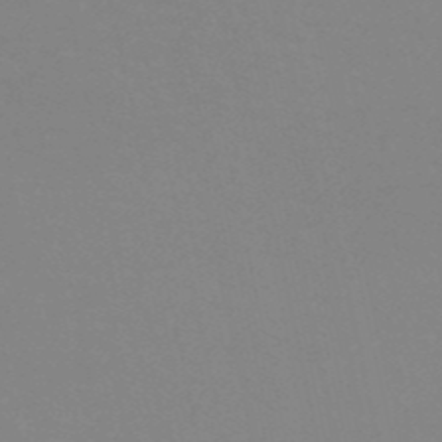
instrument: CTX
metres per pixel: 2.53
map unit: eHh
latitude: -53.4076
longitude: -25.3670
